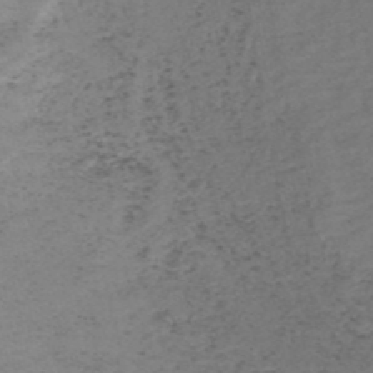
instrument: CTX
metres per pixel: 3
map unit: HNb
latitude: -50.6896
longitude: -54.1200
